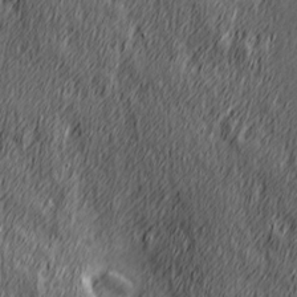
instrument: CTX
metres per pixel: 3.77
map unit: Hve
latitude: 26.2712
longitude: 145.9745
